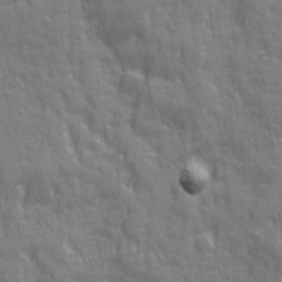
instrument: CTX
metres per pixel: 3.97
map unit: Ave
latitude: 20.2901
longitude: -133.8017
